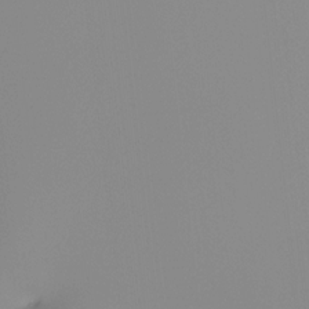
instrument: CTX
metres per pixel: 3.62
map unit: Hto
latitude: -8.3684
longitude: -50.1011
